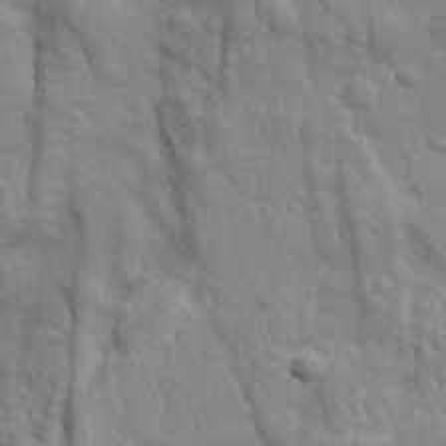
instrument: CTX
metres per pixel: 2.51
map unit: Ave
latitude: 18.3467
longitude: -133.0458
